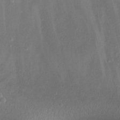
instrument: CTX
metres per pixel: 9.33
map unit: eHh
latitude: 24.0822
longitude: -63.9717
